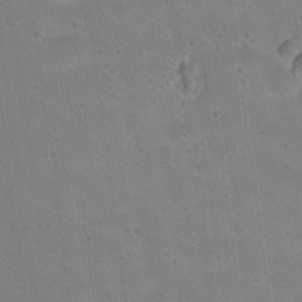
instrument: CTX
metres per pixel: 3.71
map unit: Nhu
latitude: 17.8583
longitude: -30.0255
